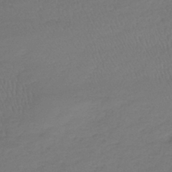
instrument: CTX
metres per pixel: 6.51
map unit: lHb
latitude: -39.6911
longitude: 68.0661
